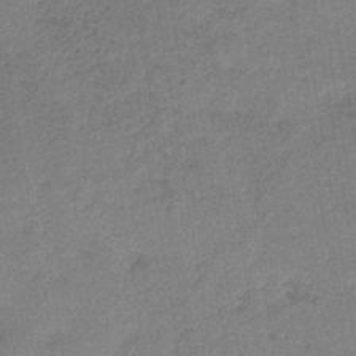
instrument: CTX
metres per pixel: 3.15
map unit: HNb
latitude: -33.8801
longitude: 57.1620
